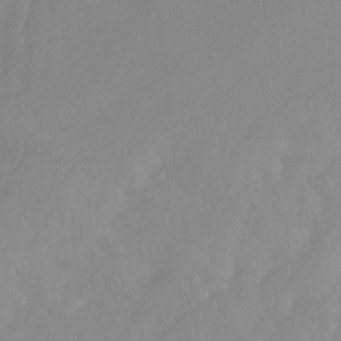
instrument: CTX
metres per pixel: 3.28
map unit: Aa
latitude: -13.4077
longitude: -58.8380
